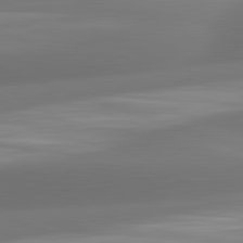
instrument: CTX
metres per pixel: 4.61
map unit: lApd
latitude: 82.1577
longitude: -163.9717
